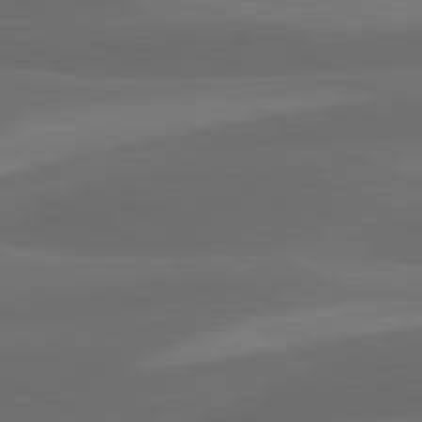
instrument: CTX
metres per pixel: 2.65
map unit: lApd
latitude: 81.2726
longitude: 126.5951
